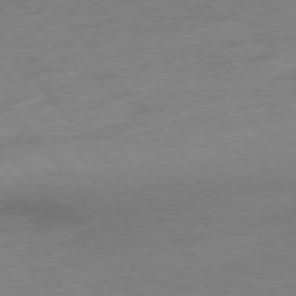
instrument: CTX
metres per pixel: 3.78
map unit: Hpe
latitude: -75.5966
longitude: -14.7625
